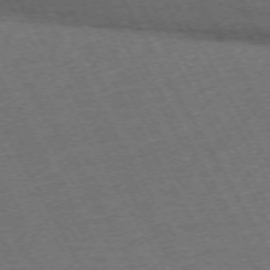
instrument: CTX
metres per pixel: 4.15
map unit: Hpe
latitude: -72.6707
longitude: 11.4454
